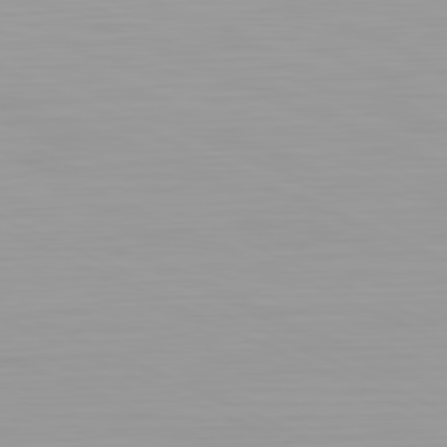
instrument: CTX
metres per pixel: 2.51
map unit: Hpe
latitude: -81.6533
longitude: 19.5777
